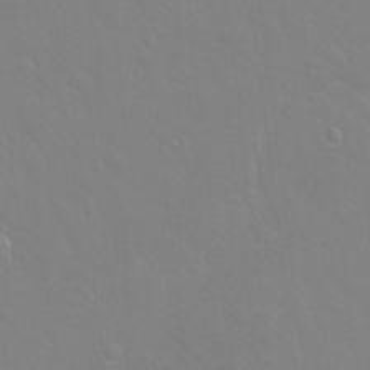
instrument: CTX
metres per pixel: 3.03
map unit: Hto
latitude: -3.8989
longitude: -35.2348
